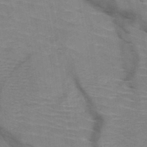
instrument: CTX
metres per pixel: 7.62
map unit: HNb
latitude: -47.7855
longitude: -45.0269
